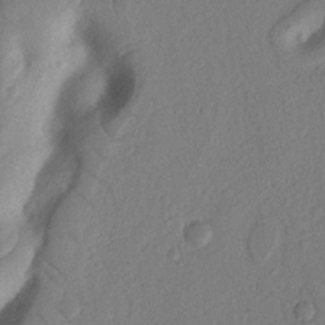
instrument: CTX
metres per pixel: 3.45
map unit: Nhu
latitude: 19.1970
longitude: -77.0647
